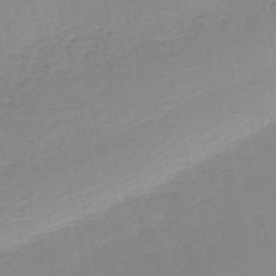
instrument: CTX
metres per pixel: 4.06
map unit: HNb
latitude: -52.9163
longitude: -39.4237
